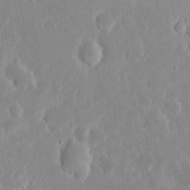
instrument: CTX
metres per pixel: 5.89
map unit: eHh
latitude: 6.1578
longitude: -70.2711
